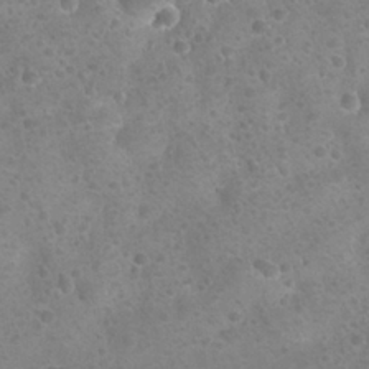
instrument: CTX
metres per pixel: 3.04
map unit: Nhu
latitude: 24.6112
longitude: -52.0255
